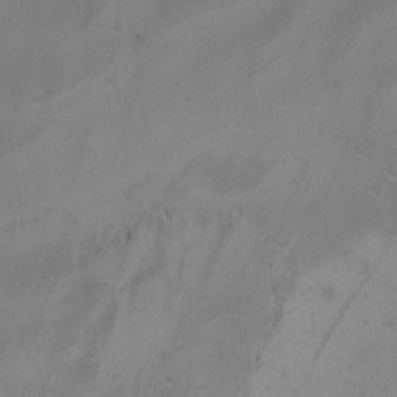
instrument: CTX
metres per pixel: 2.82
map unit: Nhu
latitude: -5.1242
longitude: -92.7813
